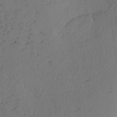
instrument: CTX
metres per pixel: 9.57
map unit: eHh
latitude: 2.8002
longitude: -78.7058
